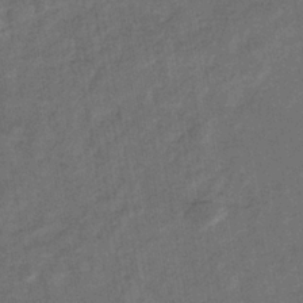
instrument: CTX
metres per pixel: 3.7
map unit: eHb
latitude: -33.5966
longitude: 74.1039
